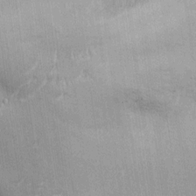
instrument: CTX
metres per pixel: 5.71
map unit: Ht
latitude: -3.7477
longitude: -13.4805
